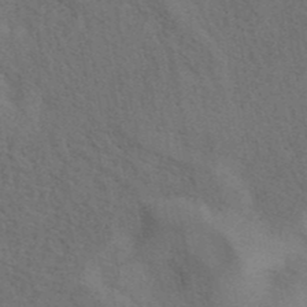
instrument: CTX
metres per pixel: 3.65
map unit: eAb
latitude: 41.9150
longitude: 108.1795
